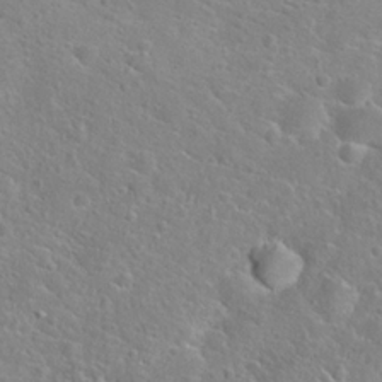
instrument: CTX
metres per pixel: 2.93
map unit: Hto
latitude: 22.3656
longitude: -44.9702
